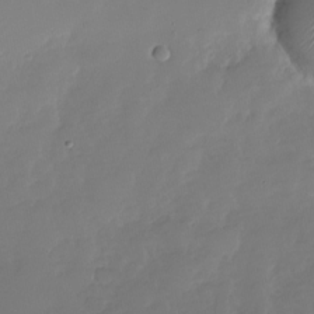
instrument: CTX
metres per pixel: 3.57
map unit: Nhu
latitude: -27.6532
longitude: -61.3481
